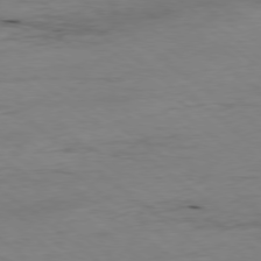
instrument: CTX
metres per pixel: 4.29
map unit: Ap
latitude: -78.6518
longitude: -90.4601
